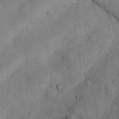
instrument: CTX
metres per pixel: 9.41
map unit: Nhu
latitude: 27.0081
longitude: -70.6490
